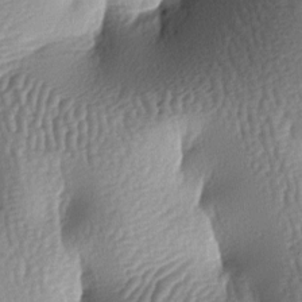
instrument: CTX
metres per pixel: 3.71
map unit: lAa
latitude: -6.9353
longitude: -127.3482
